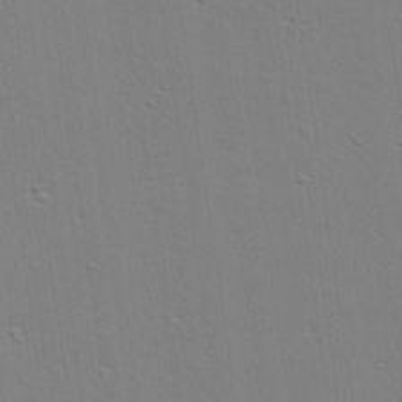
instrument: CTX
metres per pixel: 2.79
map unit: lAvf
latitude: 28.4223
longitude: -109.6693
